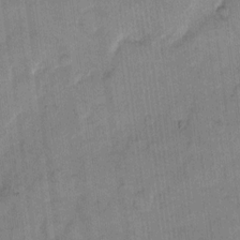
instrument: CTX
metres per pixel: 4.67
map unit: eHh
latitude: 11.5182
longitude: -65.8961
